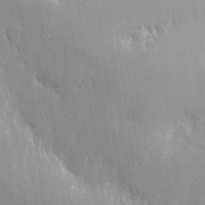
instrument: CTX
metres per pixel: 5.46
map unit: Nhe
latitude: -2.1416
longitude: -59.6316
